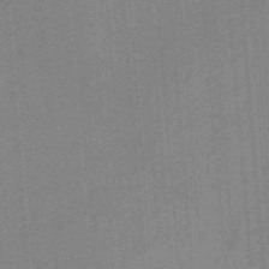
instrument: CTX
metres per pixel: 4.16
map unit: eHb
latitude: -44.1417
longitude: 87.5777
